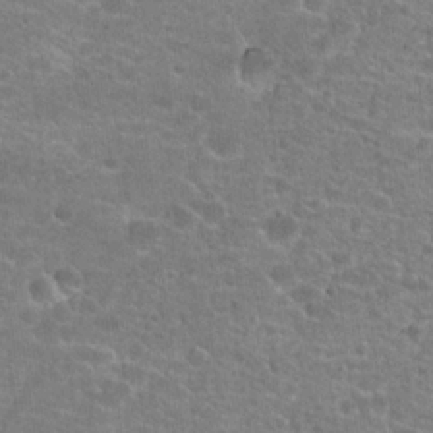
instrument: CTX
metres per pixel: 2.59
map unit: Hto
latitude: 20.6491
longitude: -42.9136
